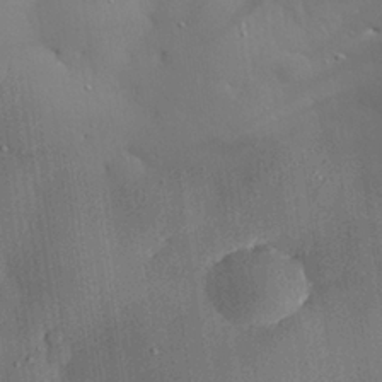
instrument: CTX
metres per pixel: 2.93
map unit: eHh
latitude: 28.1200
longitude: -82.4412
